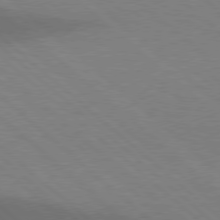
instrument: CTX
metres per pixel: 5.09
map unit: Hpe
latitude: 77.8016
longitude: -157.5371
